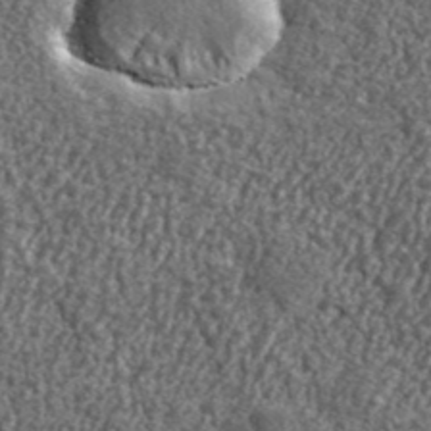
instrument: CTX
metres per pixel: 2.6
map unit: lHvf
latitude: 41.1403
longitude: -90.1011
